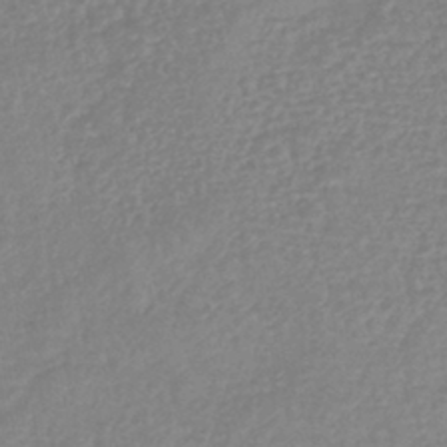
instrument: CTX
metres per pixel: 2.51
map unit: lHb
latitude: -42.4817
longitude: 75.3699
